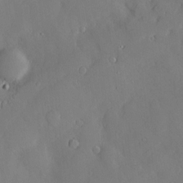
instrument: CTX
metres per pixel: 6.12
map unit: Hve
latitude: -9.1053
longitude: 176.0661
